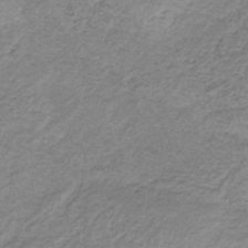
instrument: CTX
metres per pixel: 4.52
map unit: HNb
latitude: -33.4644
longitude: 61.3510
